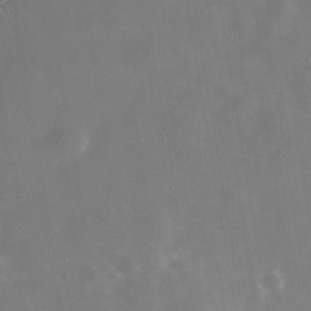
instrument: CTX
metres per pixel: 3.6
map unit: Nhe
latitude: -39.2376
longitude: -117.3860
